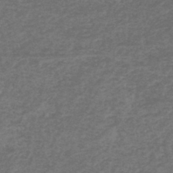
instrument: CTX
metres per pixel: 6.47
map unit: HNb
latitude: -45.2376
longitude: -45.9717
